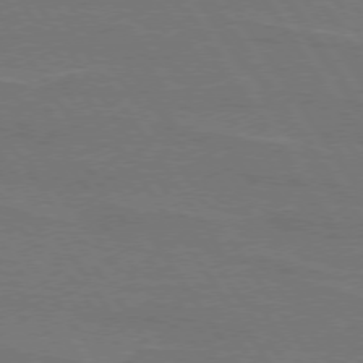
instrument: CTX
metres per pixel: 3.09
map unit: lApd
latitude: 74.3278
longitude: -56.3656
